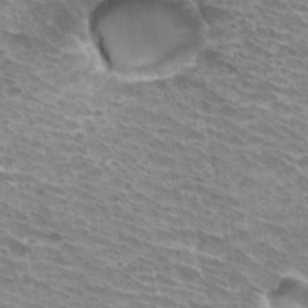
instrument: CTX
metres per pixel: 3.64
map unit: Hto
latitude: 33.2537
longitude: -42.1578
